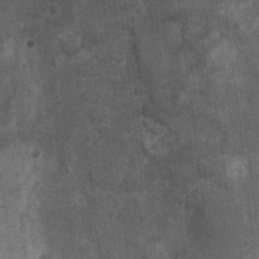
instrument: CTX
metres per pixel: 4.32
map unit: Ht
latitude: 2.3467
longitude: -19.2159
